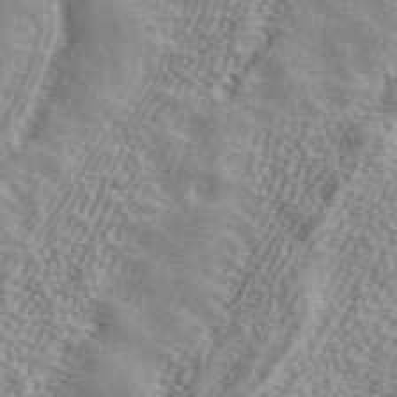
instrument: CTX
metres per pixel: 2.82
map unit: ANa
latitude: 42.0822
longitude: 50.8596
